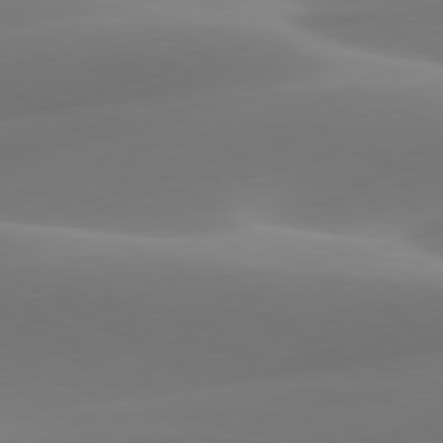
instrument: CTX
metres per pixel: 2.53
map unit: lApd
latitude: 79.9906
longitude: -92.8002
